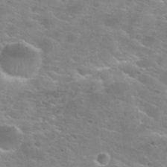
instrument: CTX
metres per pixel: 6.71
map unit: Nhu
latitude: 28.9325
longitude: -48.9514
